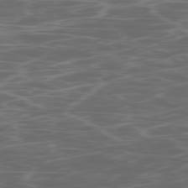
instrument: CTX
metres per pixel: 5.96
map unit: Ap
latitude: -78.8030
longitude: -75.2726
